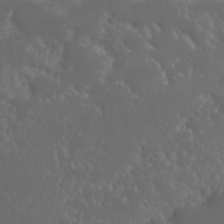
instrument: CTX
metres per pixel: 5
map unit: Nhu
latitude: 24.9135
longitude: -61.6127
